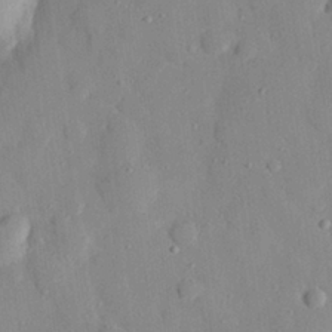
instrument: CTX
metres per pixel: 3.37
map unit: eHh
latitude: 28.1200
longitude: -78.0255
